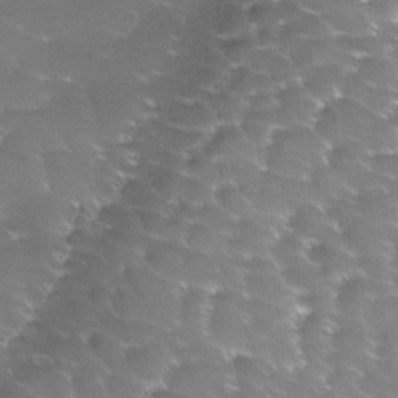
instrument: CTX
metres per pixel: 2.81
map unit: Ave
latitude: -8.0850
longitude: -122.8380
